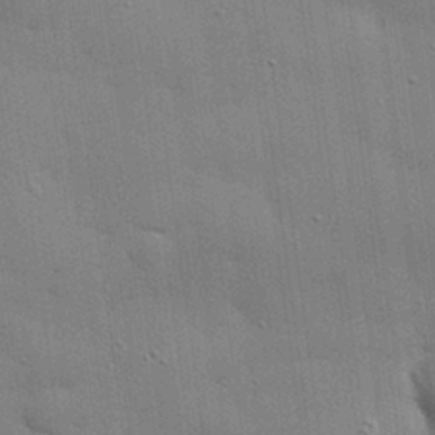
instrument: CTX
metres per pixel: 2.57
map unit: eHh
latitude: 28.5357
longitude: -82.9513
